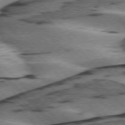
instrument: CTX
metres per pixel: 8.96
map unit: lApd
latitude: 75.9339
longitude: -79.0837
